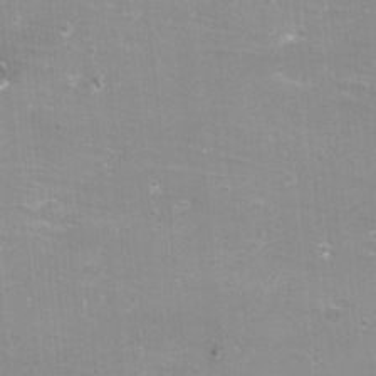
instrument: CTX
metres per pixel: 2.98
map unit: eHh
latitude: -12.3684
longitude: -61.1592
